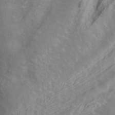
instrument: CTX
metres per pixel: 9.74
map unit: ANa
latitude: 40.1577
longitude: 34.7841
